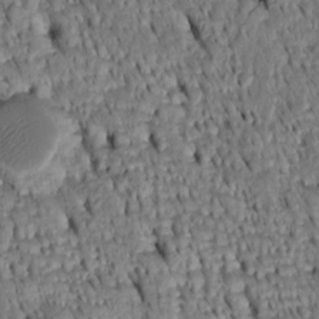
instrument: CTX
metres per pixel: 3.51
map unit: Htu
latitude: -3.8422
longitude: 152.1605
